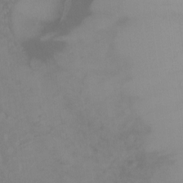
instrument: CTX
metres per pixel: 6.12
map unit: Ht
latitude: 0.1766
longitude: -32.6490
